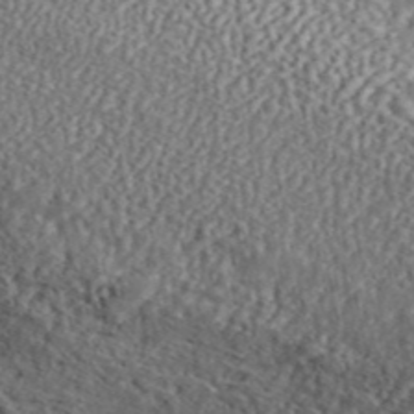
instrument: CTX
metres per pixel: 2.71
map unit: ANa
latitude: 45.1592
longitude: 46.2550
